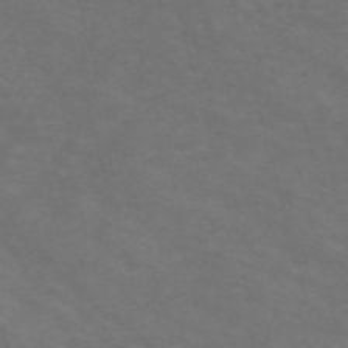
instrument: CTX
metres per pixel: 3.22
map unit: Nve
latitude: -58.8030
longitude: 58.7274
